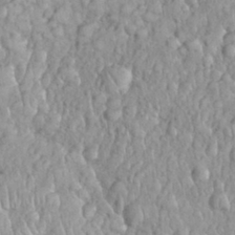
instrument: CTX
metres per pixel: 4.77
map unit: eHh
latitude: 32.9514
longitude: -65.1403
